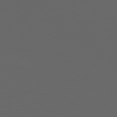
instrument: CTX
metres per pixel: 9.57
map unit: Ap
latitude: -77.6533
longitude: -75.8394
